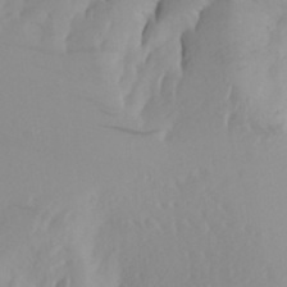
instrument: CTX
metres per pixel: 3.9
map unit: Aa
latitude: 26.9703
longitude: -147.0270
